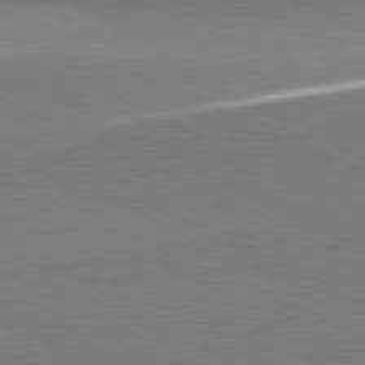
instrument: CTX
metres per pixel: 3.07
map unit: lApd
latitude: 81.2537
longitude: 156.4251
